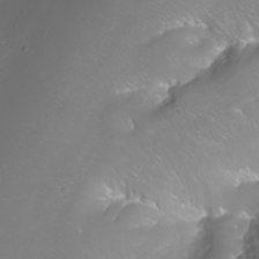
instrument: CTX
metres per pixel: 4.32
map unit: Nhu
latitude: -10.1984
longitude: -68.6112
